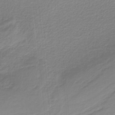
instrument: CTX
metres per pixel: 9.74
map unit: HNb
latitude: -36.6329
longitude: 55.7667
